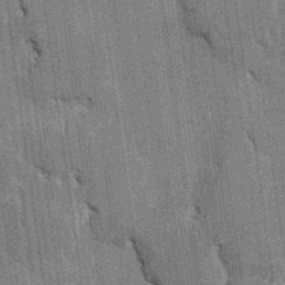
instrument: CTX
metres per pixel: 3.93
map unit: HNhu
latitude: 4.0444
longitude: -8.0822
